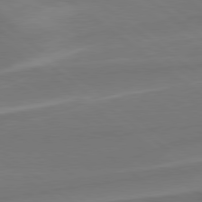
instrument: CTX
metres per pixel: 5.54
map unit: lApd
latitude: 79.0459
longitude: -141.5560
